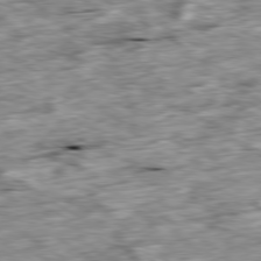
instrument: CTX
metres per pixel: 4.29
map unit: Ap
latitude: -80.1039
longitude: -90.6113
